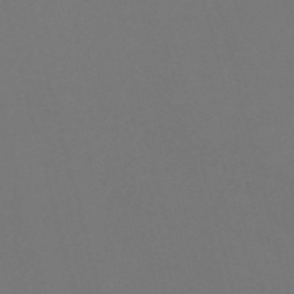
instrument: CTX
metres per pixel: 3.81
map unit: Nve
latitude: -57.2943
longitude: 51.9745
